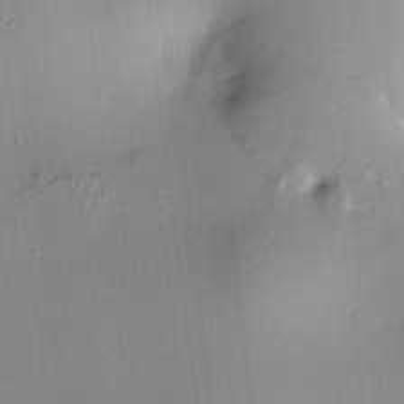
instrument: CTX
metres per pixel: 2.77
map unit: HNhu
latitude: 8.6113
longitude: 13.3510
